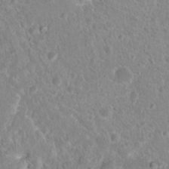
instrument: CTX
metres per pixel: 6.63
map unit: Nhu
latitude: 17.0270
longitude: -32.7813
